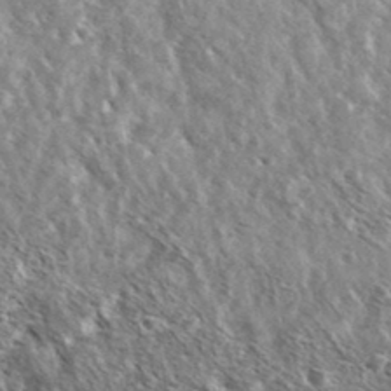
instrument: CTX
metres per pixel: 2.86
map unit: Ave
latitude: 37.5749
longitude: -110.3090
